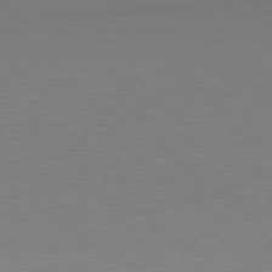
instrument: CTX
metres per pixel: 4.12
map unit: Hpe
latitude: 78.9514
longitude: -174.8380
